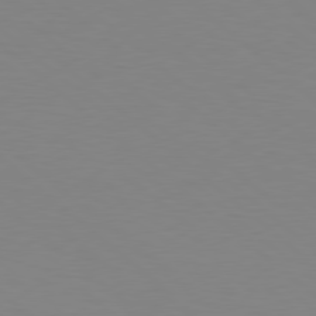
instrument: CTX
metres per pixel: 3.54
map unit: Hpe
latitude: 78.6491
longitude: -165.3860
